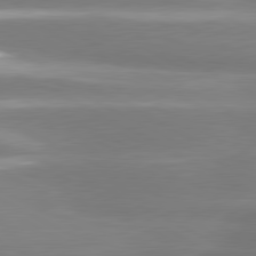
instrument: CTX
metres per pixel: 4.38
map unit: lApd
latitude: 80.9703
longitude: -135.6694
